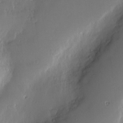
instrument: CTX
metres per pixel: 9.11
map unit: Nve
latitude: -9.6155
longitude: 173.2754
